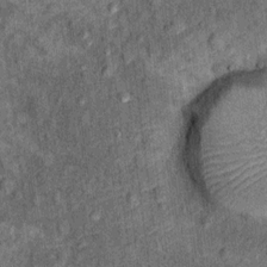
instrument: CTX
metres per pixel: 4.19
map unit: Ht
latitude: 9.5182
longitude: -38.1011
